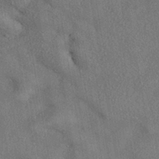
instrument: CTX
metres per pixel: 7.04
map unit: eHh
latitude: -41.5588
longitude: 120.8597
